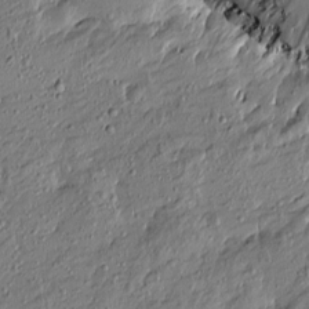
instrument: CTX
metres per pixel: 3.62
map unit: Htu
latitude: -6.9541
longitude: 177.6533
